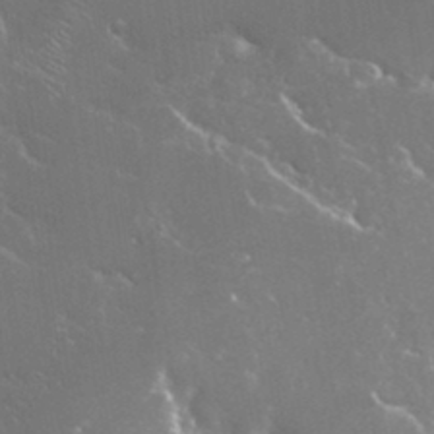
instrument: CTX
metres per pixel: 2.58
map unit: Nhu
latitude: 24.7246
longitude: -59.3482
